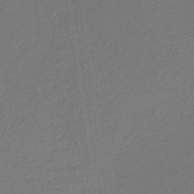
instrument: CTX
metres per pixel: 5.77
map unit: HNb
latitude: -36.9541
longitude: 58.0472
